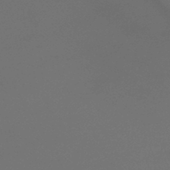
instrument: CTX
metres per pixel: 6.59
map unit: lHb
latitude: -43.5021
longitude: 75.2754
